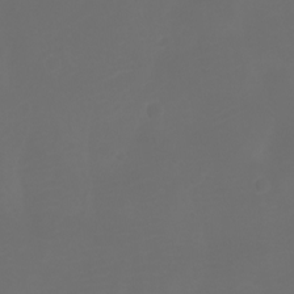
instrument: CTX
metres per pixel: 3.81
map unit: Aa
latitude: -7.0108
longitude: -72.4790
